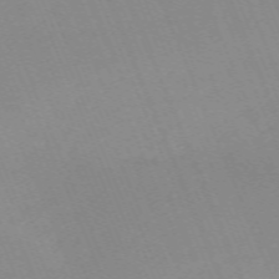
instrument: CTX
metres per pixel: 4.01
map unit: Nhu
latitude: -67.0675
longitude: 38.4818
